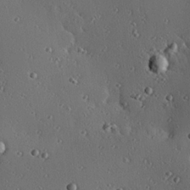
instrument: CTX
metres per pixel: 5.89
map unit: eHh
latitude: 23.2726
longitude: -91.1214
